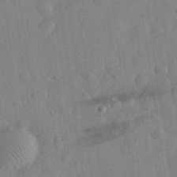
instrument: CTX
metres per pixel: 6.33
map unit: eHh
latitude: 30.8758
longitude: -71.5182
